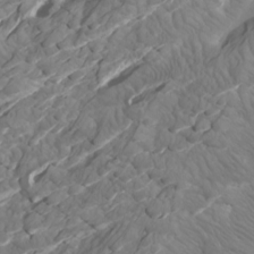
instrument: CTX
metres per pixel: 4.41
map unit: Htu
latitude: -6.2739
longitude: -71.1025
